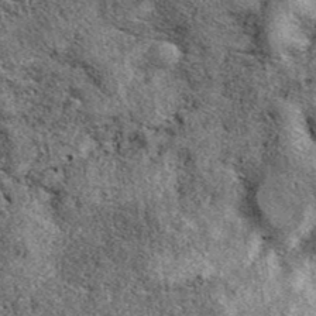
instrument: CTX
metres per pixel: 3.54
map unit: eAb
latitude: 39.6505
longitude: 106.2172
